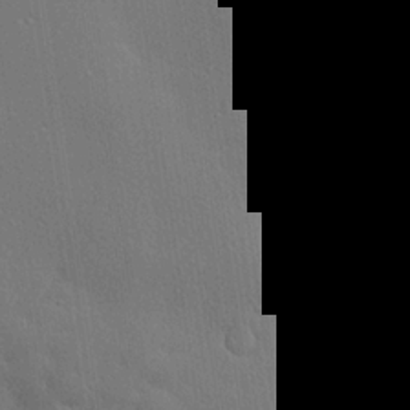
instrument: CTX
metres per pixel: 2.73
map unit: lHvf
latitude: 19.7260
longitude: 142.0850
